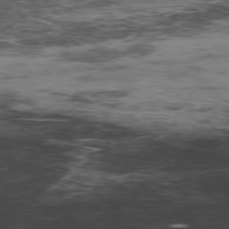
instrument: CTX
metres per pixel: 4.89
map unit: Hpe
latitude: -77.5399
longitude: 11.0864
